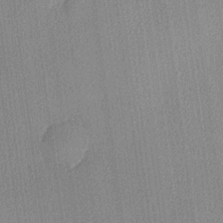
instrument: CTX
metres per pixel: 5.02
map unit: lHvf
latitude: 20.7247
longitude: 141.2754
